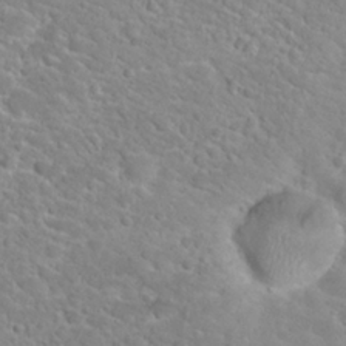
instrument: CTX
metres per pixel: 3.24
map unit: Hto
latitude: 24.3845
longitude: -49.4237
